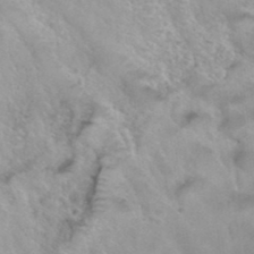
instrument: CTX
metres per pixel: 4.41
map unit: Hto
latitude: 38.6112
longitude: -42.1767
